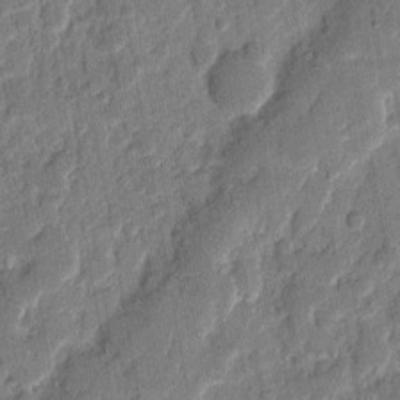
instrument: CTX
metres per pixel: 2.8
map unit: eHh
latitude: 9.0270
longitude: -66.5545
